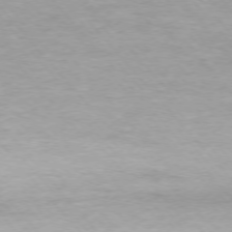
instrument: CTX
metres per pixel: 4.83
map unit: Ap
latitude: -75.8990
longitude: -88.2334
